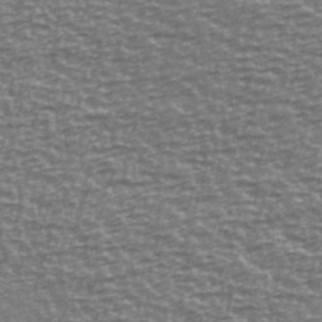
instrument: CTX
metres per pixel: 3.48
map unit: Ave
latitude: 40.5923
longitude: -113.8394
